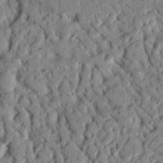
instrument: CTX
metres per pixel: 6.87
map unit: Nhu
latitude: 20.0633
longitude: -77.5182
